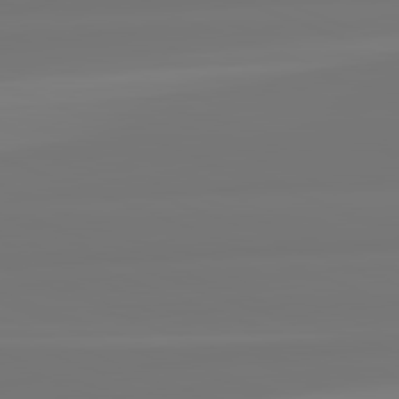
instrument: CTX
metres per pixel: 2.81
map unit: lApd
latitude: 82.3656
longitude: -176.2144
